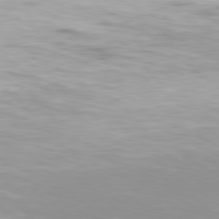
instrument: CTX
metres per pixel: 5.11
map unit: Hpe
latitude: 77.6694
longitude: -130.5168
